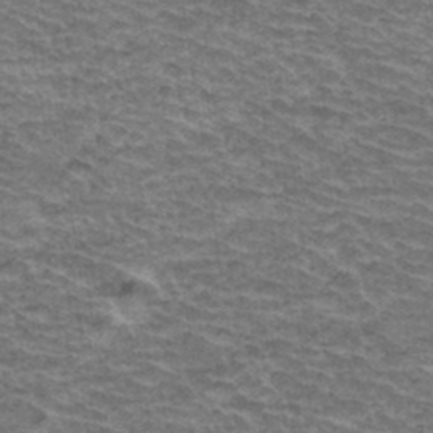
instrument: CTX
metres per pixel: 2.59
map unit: Hto
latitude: 36.7813
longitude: -43.8017
